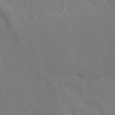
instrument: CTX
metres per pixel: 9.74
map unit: Ave
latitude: -8.2172
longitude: -120.7436
